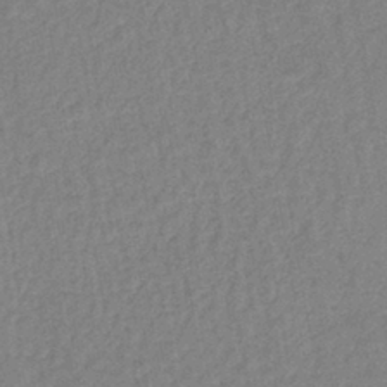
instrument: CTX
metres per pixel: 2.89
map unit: lHb
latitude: -42.1227
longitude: 68.2928
